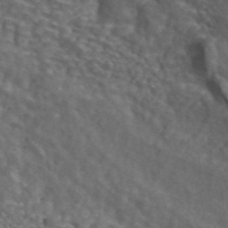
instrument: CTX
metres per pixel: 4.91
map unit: ANa
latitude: 44.3278
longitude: 28.5574
